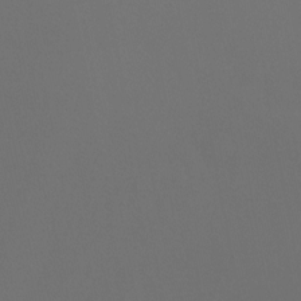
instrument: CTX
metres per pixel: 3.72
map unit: Ht
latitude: -8.6518
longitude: -33.0647
